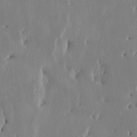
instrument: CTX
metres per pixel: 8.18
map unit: HNhu
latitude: 3.2726
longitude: -5.1025
